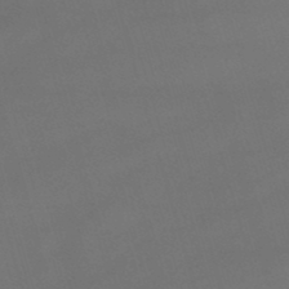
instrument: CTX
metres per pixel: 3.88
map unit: lHb
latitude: -47.2943
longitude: 63.2565
